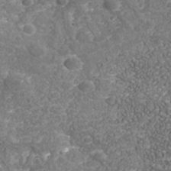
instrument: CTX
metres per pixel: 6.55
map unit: Nhu
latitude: -39.2187
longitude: -85.1214
